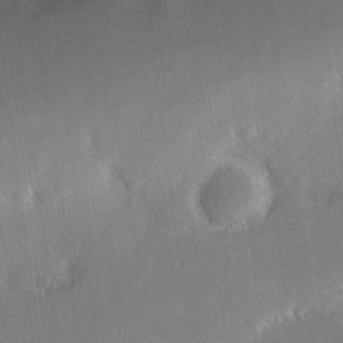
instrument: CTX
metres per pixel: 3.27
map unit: Hve
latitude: 17.8017
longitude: 150.5763
